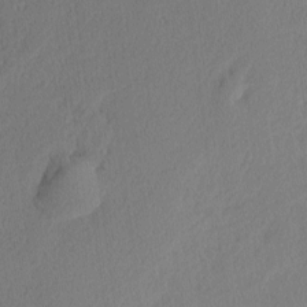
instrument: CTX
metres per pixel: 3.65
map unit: Nhu
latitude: 1.6316
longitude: -77.5182
